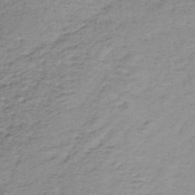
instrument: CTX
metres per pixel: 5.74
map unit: lHb
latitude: -35.2565
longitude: 63.4076
